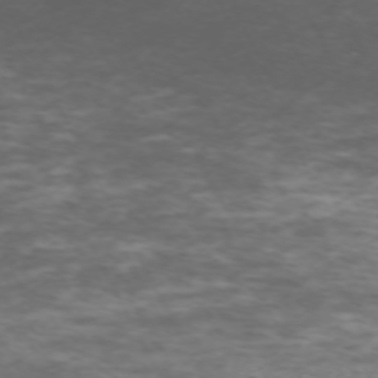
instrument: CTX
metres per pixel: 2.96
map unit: Hpe
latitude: -70.9542
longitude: 14.7464
